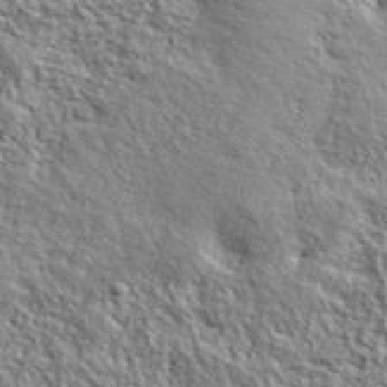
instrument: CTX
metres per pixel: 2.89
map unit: lHvf
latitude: 41.1214
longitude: -88.1956
